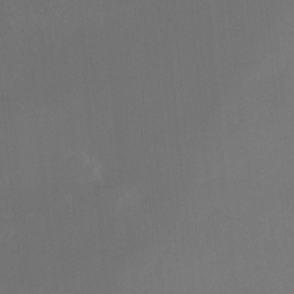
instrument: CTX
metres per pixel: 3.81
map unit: Ht
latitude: -9.5588
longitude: -39.5938
